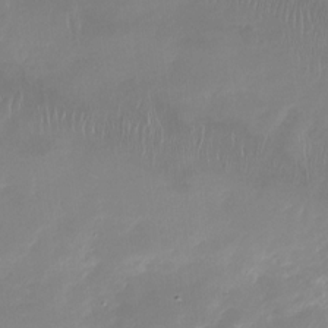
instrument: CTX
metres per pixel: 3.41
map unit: Nhu
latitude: -27.3509
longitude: -61.0458
